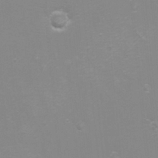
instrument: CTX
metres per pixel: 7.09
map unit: eHh
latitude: -4.3684
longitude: -75.3860
